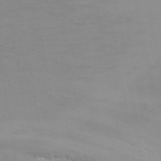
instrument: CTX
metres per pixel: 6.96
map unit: Nhu
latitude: -13.4643
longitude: -64.5924
